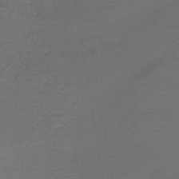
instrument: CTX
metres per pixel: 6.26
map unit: lHb
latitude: -43.9178
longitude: 52.8219
